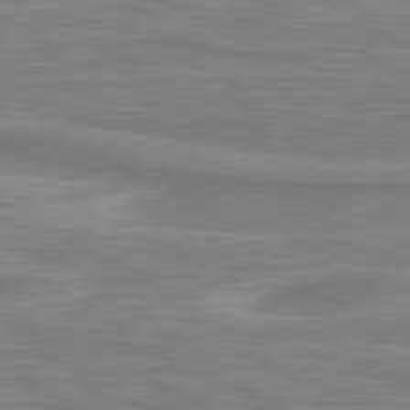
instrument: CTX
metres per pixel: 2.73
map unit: lApd
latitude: 80.9892
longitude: 172.6707
